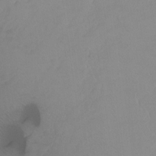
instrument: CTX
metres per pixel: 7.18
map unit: Ht
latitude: -6.9352
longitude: -30.2712
